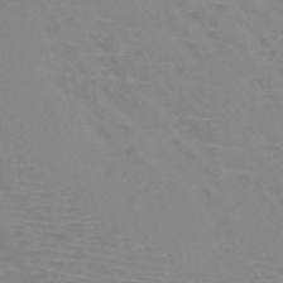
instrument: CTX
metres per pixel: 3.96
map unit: HNb
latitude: -45.6911
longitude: -42.3089
